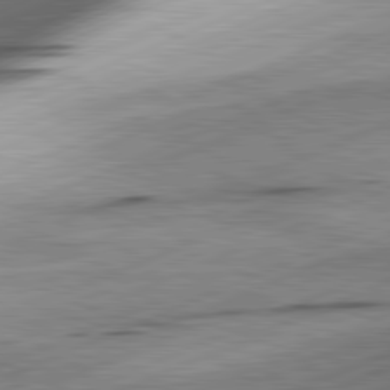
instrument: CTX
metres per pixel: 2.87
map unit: lApd
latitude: 81.6694
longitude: -166.2711
